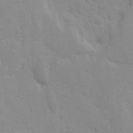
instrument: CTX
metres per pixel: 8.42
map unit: Ave
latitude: 9.8772
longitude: -104.2712
